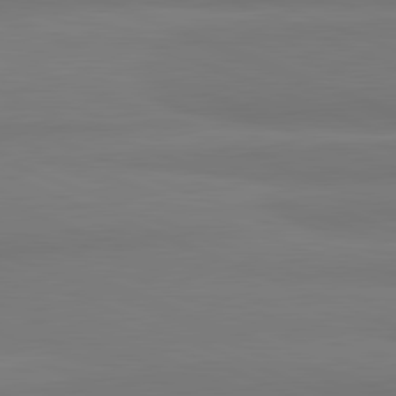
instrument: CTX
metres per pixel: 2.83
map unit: lApd
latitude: 82.0255
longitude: 177.3699
